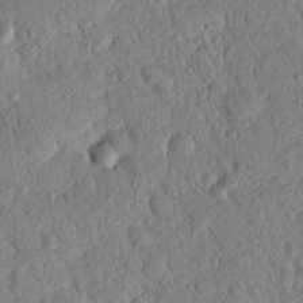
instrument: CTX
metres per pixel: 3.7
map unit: Nhu
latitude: 20.9325
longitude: -78.3468
